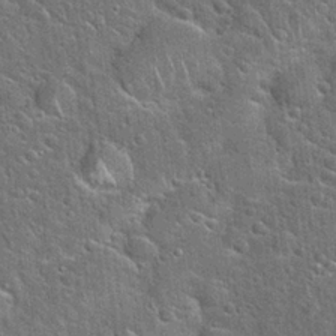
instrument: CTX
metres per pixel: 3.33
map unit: Hto
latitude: 21.4427
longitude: -51.4804
